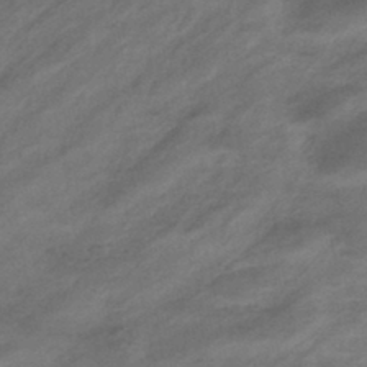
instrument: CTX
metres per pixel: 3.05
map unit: eHb
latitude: -43.5021
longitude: 85.7666
